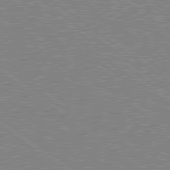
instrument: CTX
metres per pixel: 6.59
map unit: Hpe
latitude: 78.7813
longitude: -145.1781
